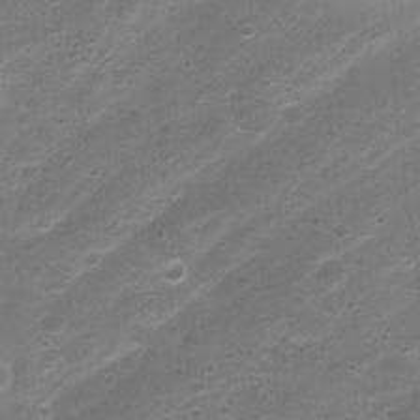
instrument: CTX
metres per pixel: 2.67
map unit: Nhu
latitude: 4.3278
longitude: -26.2145
